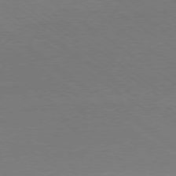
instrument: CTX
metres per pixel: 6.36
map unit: Ap
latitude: -79.1053
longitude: -97.7072
